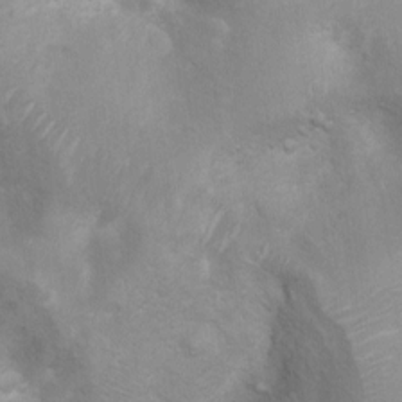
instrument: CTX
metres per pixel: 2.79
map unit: Ht
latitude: 3.0647
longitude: -26.0255
